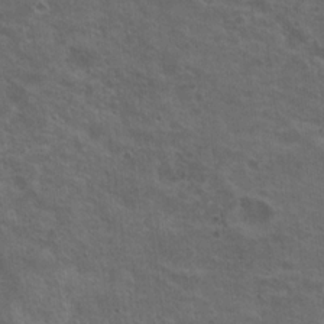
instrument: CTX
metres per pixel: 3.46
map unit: Nhu
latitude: 19.0647
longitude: -30.2334
